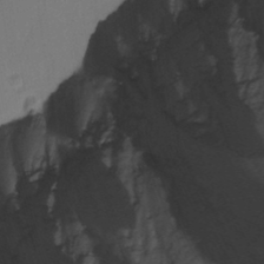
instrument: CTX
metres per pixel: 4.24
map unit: Nhu
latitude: -3.0108
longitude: -71.8205
